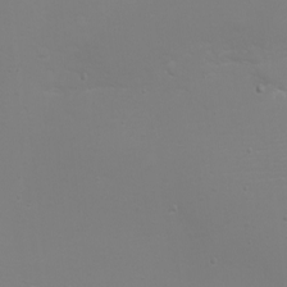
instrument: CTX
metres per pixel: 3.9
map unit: eHh
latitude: -6.5951
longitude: -79.4049
